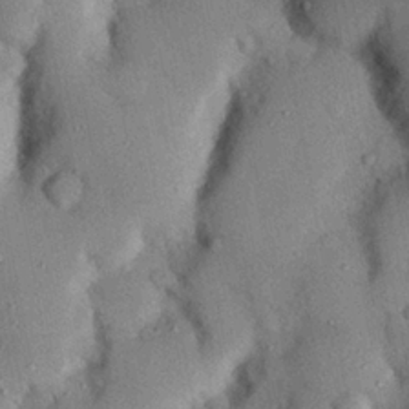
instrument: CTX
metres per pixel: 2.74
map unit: Nhu
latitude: 24.5545
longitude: -73.2159
